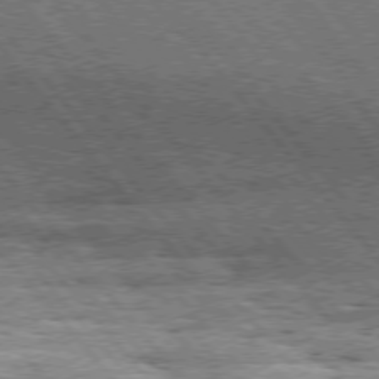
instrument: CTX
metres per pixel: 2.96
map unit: Hpe
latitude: 75.2915
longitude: -139.7827
